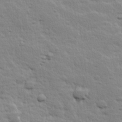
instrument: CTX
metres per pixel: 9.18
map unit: Hve
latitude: 24.5545
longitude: 144.5763
